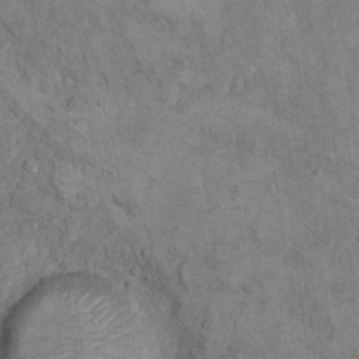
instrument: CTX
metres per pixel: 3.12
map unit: Hto
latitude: 9.9717
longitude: -36.0822
